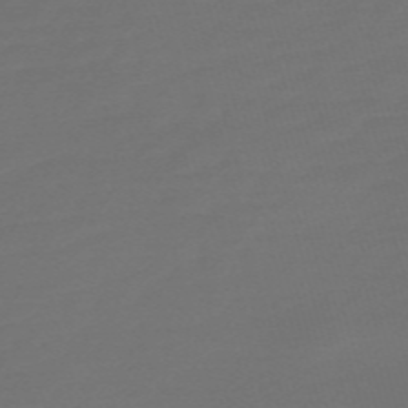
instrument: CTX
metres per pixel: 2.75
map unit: Nve
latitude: -58.8030
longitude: 56.8408
